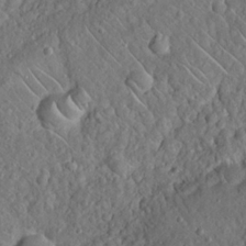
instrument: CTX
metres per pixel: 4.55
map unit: Nhu
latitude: 22.8947
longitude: -67.3292
